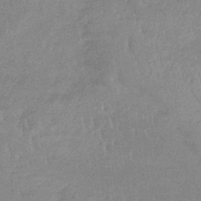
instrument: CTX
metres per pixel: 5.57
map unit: lHb
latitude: -33.6344
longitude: 69.2187
